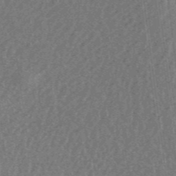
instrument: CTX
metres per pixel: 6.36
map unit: eHb
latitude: -44.2928
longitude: 89.0675
